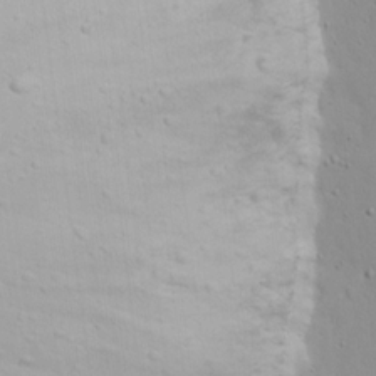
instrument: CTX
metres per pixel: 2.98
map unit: Nhu
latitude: 20.8569
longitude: -73.4994
